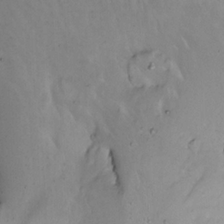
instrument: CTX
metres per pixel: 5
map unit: Nhe
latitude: -1.4077
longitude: -58.3845
